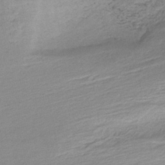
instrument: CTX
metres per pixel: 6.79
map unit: HNhu
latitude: -43.6154
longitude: 103.3321
